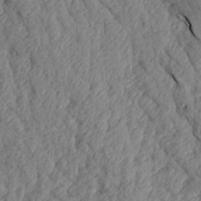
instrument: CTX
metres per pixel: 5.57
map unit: Aa
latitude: 18.0633
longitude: -145.9717
